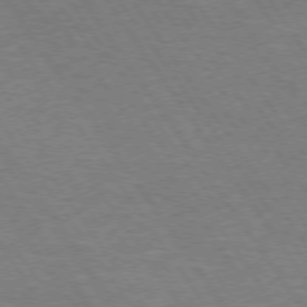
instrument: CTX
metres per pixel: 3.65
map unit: Hpe
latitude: 73.8395
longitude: -140.9513
